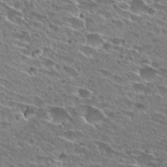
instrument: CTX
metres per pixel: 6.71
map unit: Hto
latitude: 26.7624
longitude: -43.8394
